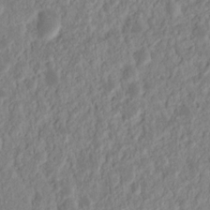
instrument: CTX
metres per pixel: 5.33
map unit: eHh
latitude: 14.7813
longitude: -72.7247
